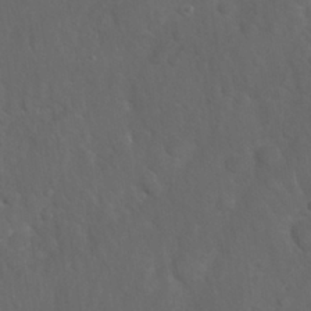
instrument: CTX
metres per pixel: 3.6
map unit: Nhu
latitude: 27.3293
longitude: -65.0647
